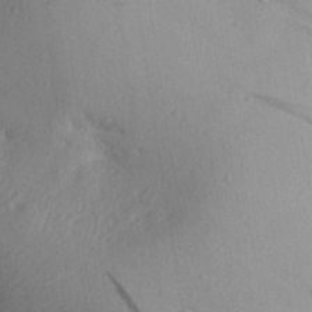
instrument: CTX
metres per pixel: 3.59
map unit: Aa
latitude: 29.7827
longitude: -135.6505
